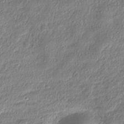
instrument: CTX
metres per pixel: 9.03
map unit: HNhu
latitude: -39.3510
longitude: 101.7855
